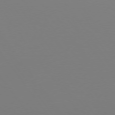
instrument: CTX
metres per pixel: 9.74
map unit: Hpe
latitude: 73.8962
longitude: -123.7072
